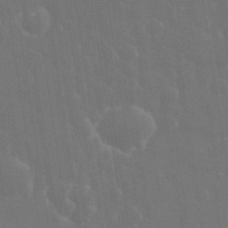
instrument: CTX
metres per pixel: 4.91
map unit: eHh
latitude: 33.4049
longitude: -60.2522
